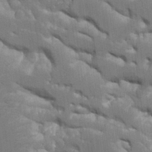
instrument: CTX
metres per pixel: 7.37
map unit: Aa
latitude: 10.7435
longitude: -125.7827
